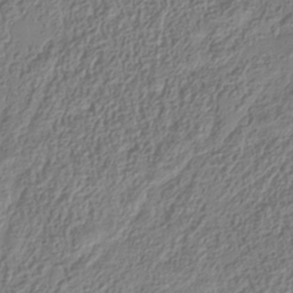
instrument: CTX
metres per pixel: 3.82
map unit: Hve
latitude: -34.1984
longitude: 88.9164
